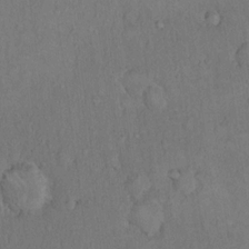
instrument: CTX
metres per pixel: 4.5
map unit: Hto
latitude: 14.8380
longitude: -61.7638
